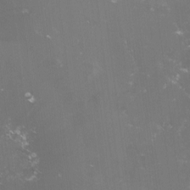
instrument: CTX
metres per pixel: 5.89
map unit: lHvf
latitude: -15.1054
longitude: -101.2159
